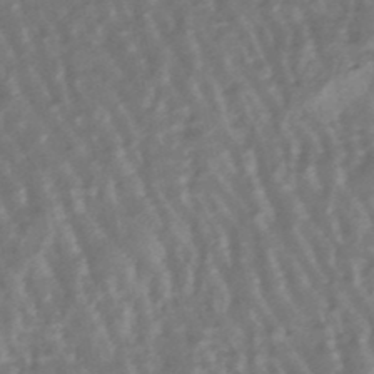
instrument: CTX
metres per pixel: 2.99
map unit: lHb
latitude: -47.7288
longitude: 78.8408
